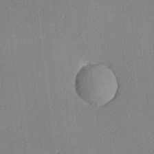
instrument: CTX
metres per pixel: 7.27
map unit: lHvf
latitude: 22.3467
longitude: 140.5763
